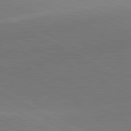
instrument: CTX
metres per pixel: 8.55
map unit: lApd
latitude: 81.8394
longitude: 135.0486
